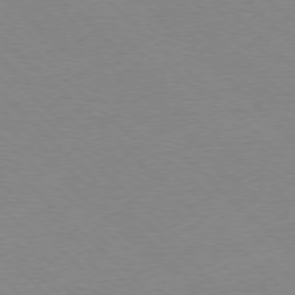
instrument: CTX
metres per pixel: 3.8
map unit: Ap
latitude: -78.1228
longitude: -62.4412
